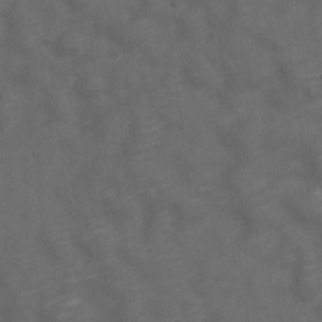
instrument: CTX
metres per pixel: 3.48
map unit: Nve
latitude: -20.0094
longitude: 106.4440
